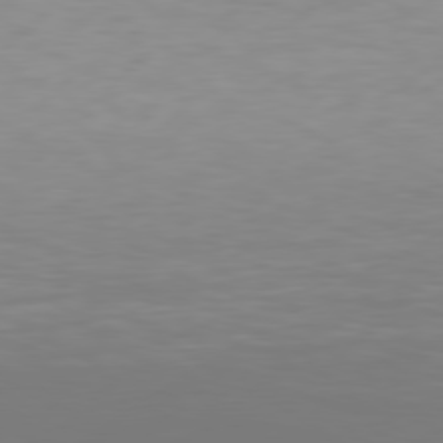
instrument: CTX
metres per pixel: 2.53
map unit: Hpe
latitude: 78.0444
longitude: -121.9339
